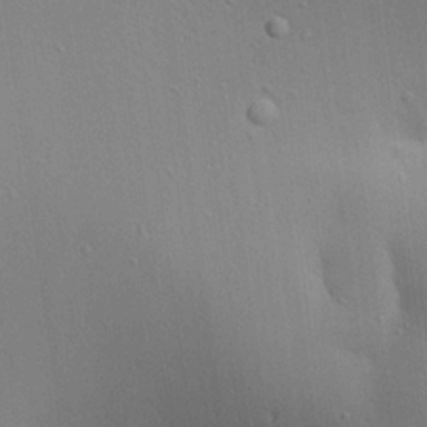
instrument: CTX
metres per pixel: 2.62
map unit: Aa
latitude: 19.2915
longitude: -141.0458
